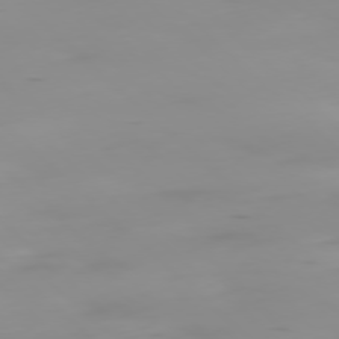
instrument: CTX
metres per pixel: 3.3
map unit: Ap
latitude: -78.1039
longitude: -65.0458
